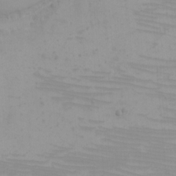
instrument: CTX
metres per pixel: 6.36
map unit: eHh
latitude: -5.5588
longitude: -83.5182
